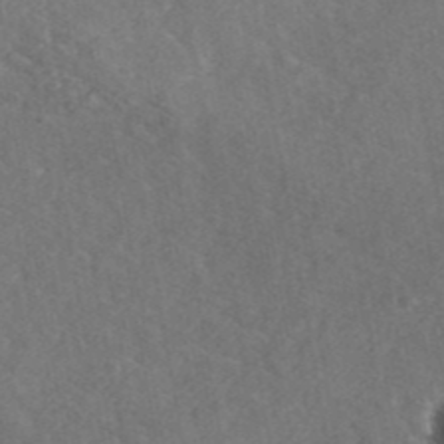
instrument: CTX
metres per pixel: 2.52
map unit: ANa
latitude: 41.9717
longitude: 26.4062
